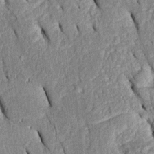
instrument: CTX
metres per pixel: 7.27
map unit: Htu
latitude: -0.0661
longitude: 150.0661
